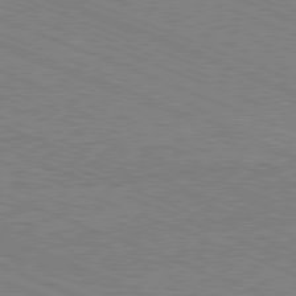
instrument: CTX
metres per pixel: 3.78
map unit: Hpe
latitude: -81.7289
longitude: 17.4266
